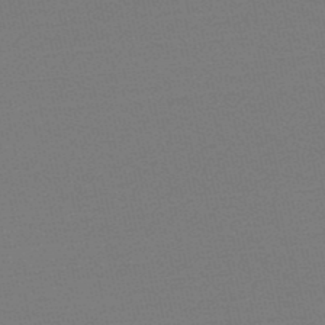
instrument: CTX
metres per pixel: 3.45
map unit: lHb
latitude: -48.9353
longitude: 83.1242
